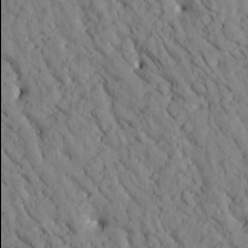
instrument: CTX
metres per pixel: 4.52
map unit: Htu
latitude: -2.8219
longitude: 174.0094
